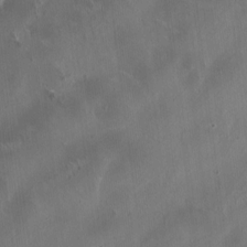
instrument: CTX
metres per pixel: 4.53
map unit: HNhu
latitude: 1.1403
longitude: -3.5560
